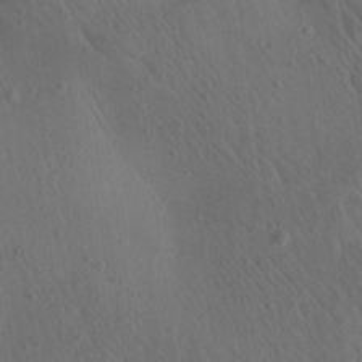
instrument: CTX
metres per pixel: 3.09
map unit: Aa
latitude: 25.6127
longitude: -143.4238
